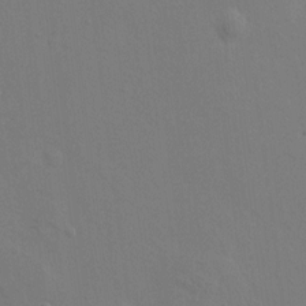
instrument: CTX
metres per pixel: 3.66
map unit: HNhu
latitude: 7.1025
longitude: -0.4223
